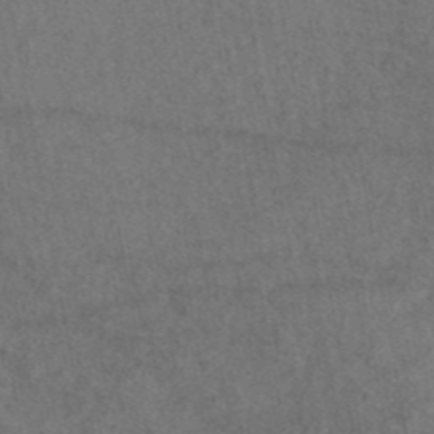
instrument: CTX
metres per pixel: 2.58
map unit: eAb
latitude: 45.0080
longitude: 108.6518
